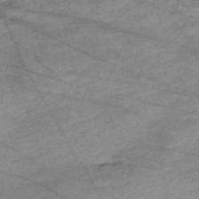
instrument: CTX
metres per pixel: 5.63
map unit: Nve
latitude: -59.0675
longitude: 61.4643
